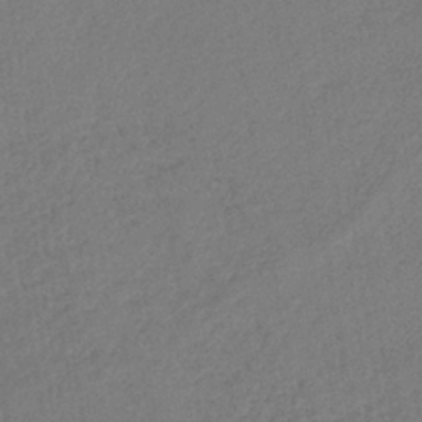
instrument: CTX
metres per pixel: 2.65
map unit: lHb
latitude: -38.0661
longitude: 69.2564
